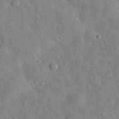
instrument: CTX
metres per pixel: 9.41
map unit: eHh
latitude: 30.6491
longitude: -77.8016
